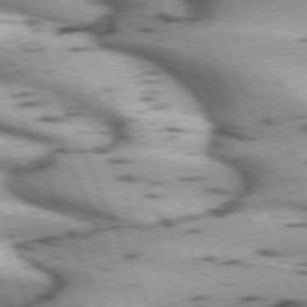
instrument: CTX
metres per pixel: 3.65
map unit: lApd
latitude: 72.3279
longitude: -53.8584
